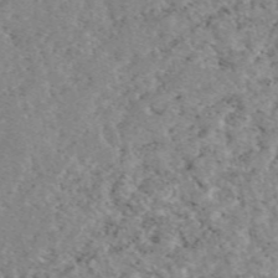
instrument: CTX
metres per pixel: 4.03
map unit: eAb
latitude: 48.2145
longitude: 112.4251
